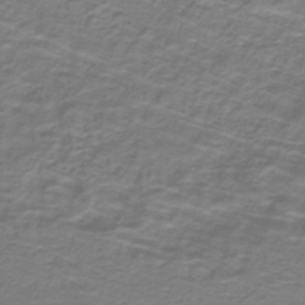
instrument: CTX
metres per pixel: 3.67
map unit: lHb
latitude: -42.8219
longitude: 56.9541
